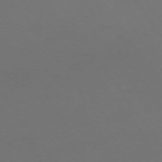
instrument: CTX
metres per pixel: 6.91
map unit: Ap
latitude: -74.4440
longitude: -71.9906
